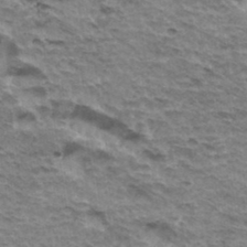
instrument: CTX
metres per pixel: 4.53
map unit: Hto
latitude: 35.3670
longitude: -43.1403
